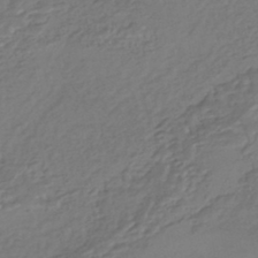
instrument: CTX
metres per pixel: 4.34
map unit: HNhu
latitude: -44.8975
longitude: 95.6533
